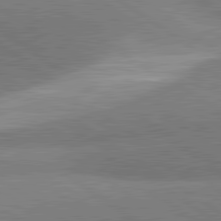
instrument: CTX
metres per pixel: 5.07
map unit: lApd
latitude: 81.3482
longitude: 140.3684
